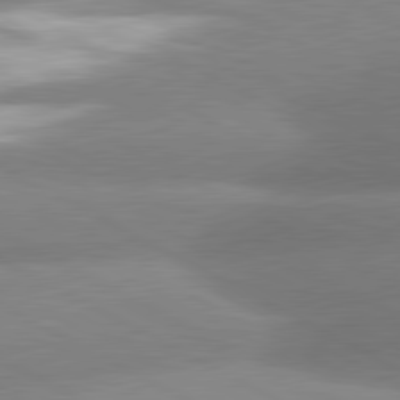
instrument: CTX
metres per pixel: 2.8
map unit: lApd
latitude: 80.8569
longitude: -163.8584
